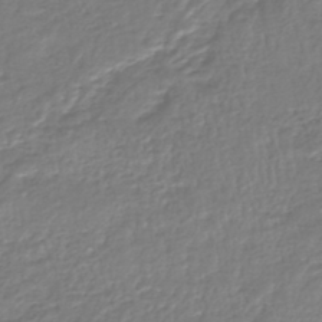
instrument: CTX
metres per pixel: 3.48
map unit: HNhu
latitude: -46.5573
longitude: 103.1053
